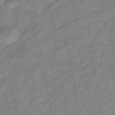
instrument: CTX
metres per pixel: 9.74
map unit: eHb
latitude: -40.8597
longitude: 82.1417
